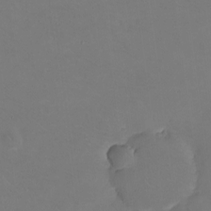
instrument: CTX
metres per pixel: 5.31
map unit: eHh
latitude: -8.8975
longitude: -67.2725
